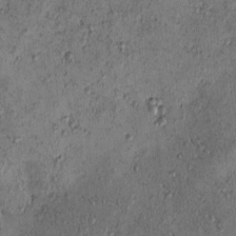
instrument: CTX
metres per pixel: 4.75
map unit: eHh
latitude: -0.9353
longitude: 19.1053
